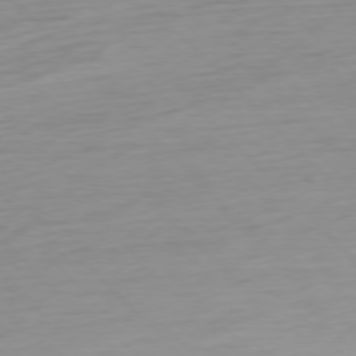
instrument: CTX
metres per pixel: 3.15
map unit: Ap
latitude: -77.2187
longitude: -78.8947
